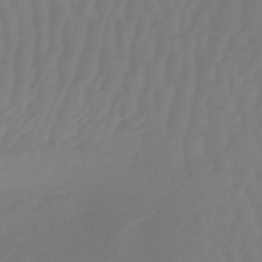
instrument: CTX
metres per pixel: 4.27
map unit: lHb
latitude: -48.8786
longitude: 83.5966
